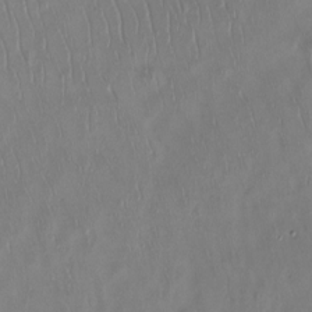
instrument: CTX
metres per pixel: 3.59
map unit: Ht
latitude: -15.1809
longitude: -44.8191
